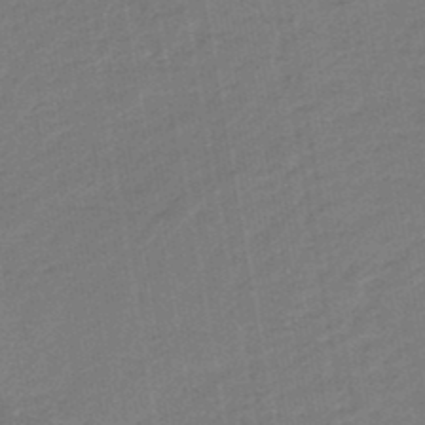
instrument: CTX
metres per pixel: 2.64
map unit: eHb
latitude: -47.0675
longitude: 88.1794
